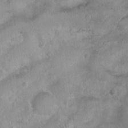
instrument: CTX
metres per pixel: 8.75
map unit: Nhu
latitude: 4.1200
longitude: -15.5560
